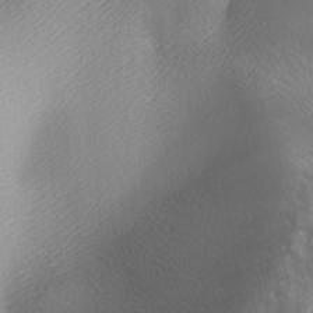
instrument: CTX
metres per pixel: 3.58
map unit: lAa
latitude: -6.0661
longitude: -122.1578
